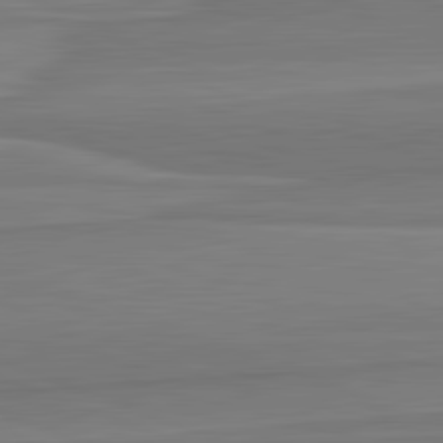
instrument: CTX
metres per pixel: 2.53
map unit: lApd
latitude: 82.5167
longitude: 170.4629
